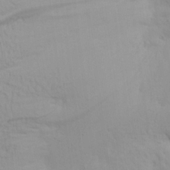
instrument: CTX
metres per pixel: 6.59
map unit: Aa
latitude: 19.5749
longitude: -144.9891
